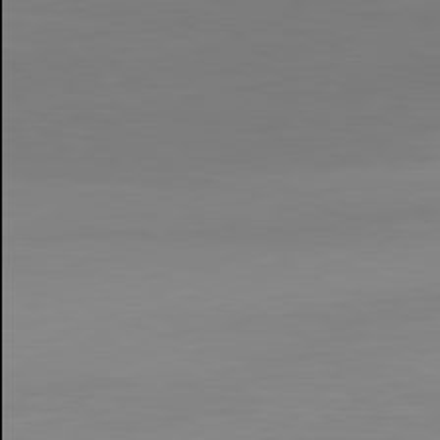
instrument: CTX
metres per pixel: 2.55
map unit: Ap
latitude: -81.7289
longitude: -85.9906
